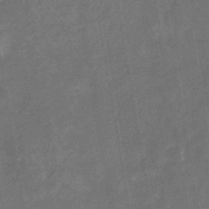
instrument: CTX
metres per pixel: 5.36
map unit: eHb
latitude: -33.7667
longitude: 74.1606
